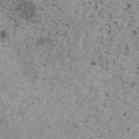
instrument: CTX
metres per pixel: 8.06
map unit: HNhu
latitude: 1.3292
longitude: 4.7085
